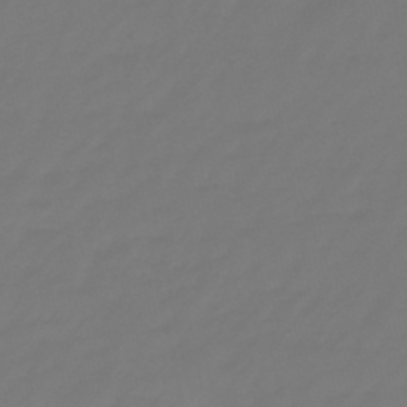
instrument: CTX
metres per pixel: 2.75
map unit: eHb
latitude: -46.6518
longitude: 82.5007
